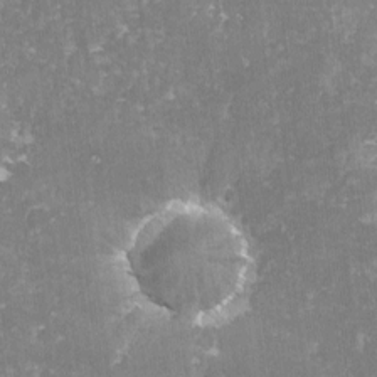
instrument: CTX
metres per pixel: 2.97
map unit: lHvf
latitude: -14.3118
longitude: -98.4790
